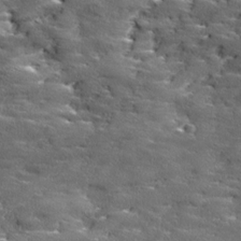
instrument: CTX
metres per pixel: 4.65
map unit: Ave
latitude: 18.0633
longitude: -136.7813
